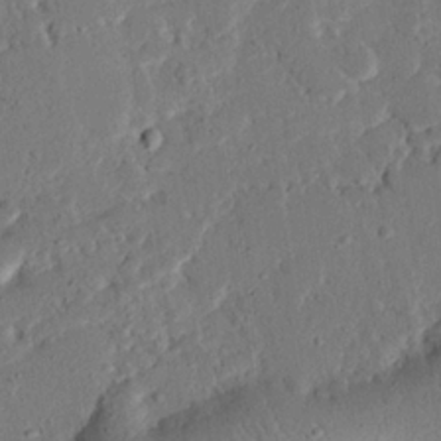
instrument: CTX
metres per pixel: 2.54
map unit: eHh
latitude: 25.3103
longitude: -80.8380
